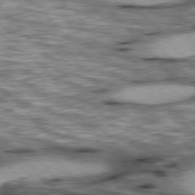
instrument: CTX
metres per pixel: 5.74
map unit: lApd
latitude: 76.5356
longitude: -49.9528
